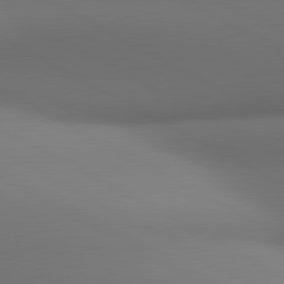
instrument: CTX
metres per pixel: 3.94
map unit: lApd
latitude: 81.0458
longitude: 136.8030
